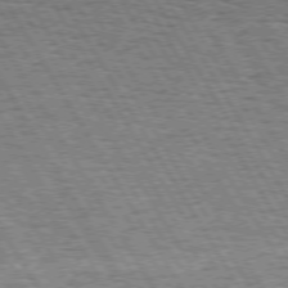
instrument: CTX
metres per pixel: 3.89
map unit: Hpe
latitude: 73.3860
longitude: -142.5546
